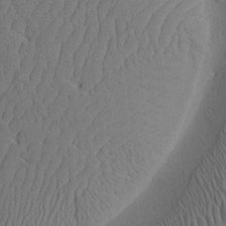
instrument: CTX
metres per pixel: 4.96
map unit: eHh
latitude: -2.6518
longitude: 18.2928
